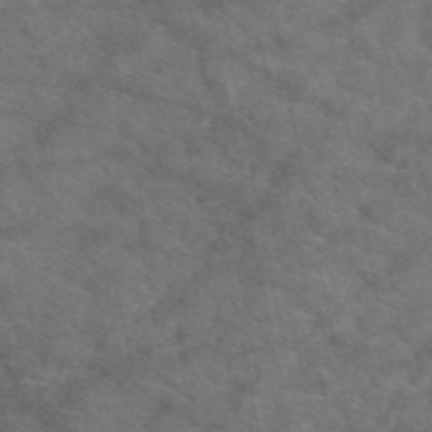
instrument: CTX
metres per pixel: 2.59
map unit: eAb
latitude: 49.7072
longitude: 111.4265
